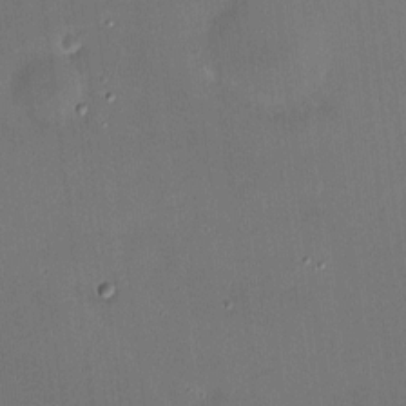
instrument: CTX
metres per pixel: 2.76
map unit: HNhu
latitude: 6.8191
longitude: 7.6910
